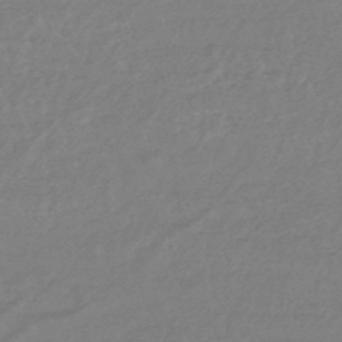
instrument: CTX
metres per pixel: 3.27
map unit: eHb
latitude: -46.1228
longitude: 84.3495
